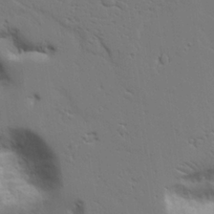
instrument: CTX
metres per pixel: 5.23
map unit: Aa
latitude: 21.2915
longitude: -123.9906
